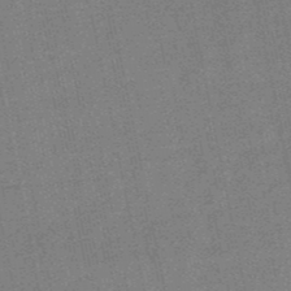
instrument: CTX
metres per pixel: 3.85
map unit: lHb
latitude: -49.2565
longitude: 79.4076
